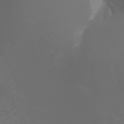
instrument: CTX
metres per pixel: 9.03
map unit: Aa
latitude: -5.3320
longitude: -72.1389
